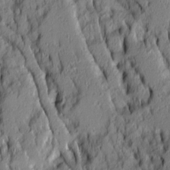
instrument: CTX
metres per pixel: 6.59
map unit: Ave
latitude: 14.1389
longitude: -132.6302
